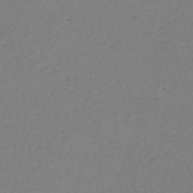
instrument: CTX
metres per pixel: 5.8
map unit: HNhu
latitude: -47.2187
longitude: 102.9731
